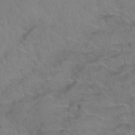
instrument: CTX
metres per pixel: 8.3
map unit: Hto
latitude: 39.0836
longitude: -42.3845
